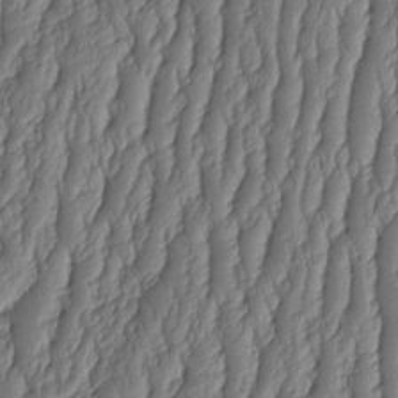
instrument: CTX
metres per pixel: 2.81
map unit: HNhu
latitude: -2.3684
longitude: 13.6344
